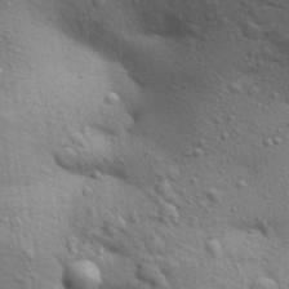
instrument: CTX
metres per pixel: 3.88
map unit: Aa
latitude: 30.0633
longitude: -147.8395
